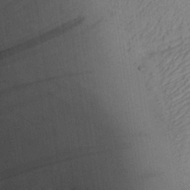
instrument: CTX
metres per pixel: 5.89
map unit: Aa
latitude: 26.1767
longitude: -134.4223
